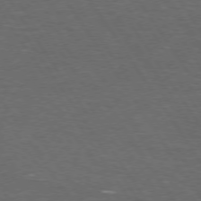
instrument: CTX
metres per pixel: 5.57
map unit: Hpe
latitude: 73.3860
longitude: -125.1025
